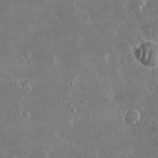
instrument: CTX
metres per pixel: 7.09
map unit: lHvf
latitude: 30.4790
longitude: -93.0647
